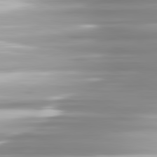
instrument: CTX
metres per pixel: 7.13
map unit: lApd
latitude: 81.5938
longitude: -139.5938
